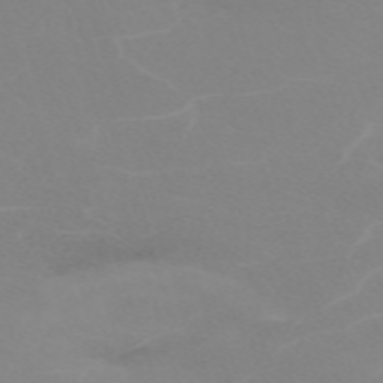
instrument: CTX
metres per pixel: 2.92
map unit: eHh
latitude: -62.5762
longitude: 48.6519
